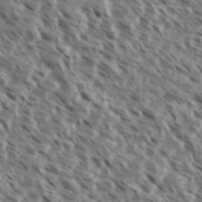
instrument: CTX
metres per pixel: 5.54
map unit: eHh
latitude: 35.5371
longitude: -138.8191
